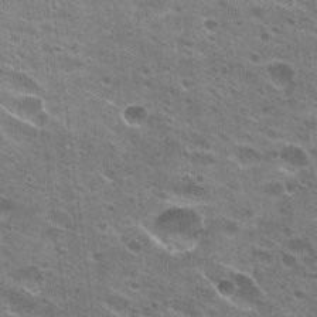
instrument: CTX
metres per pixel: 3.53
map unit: Hto
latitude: 24.1011
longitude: -42.1011
